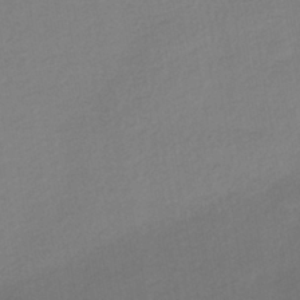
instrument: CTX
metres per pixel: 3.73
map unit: HNhu
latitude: -42.0661
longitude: 95.2565
